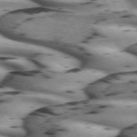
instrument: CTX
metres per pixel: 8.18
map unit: lApd
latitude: 71.6883
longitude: -52.0444
